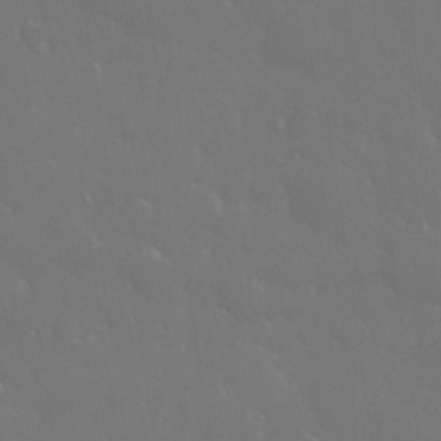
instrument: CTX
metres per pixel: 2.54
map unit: eHh
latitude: 33.3293
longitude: -60.4601
